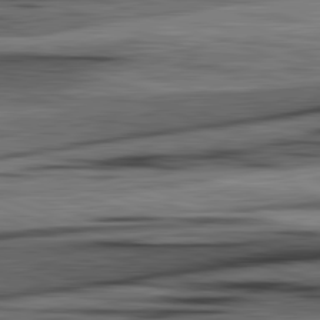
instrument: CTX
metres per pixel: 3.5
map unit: lApd
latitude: 82.4412
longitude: 161.0109
